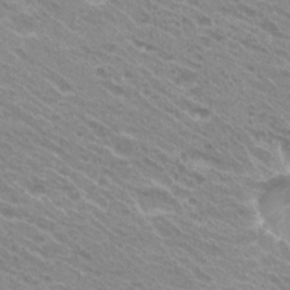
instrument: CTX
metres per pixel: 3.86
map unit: Hto
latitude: 26.1767
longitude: -36.3845
